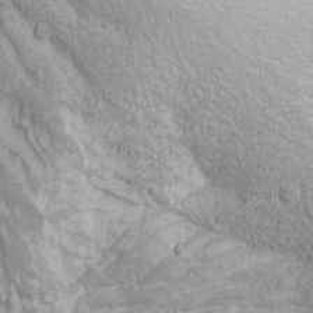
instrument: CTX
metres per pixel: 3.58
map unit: Nhu
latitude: -9.5777
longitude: -69.4993
